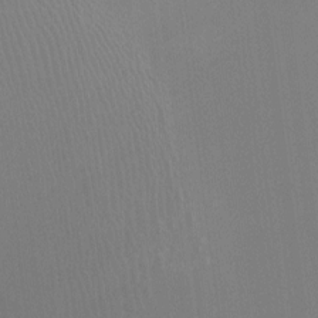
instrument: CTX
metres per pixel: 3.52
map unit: Htu
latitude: -12.6519
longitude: -48.9325
